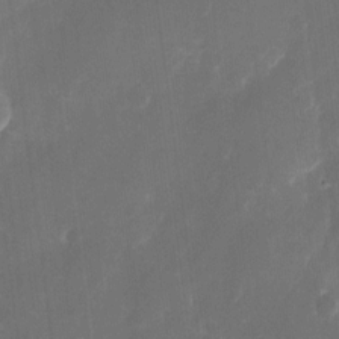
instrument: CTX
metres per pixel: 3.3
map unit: eHh
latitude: 9.0648
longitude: -71.3104
